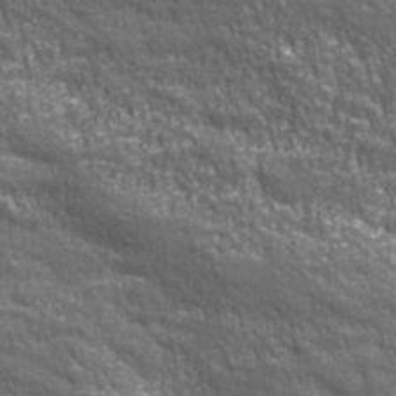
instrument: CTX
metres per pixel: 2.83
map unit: eHh
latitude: 43.2159
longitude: -92.0633
